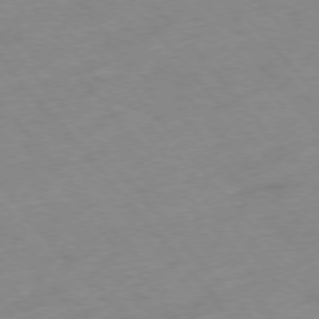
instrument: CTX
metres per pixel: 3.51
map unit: Hpe
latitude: -76.4251
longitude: -18.1577
